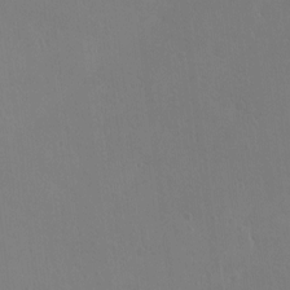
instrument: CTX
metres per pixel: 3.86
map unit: eHh
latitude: -3.1809
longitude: 19.6155
